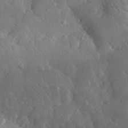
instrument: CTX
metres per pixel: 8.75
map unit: lHvf
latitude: 33.1592
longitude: -86.0822
